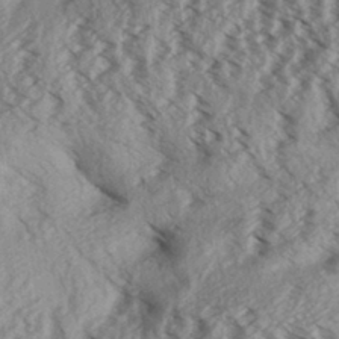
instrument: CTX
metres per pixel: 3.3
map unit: Aa
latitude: 32.2334
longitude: -137.7828
